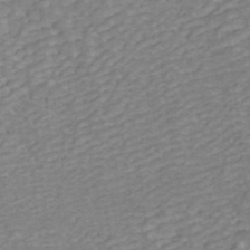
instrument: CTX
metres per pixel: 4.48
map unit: ANa
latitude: 45.5560
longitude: 22.3495
